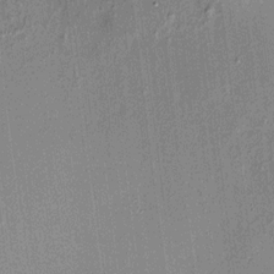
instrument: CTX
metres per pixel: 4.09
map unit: HNhu
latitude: 7.9339
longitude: 14.0661
